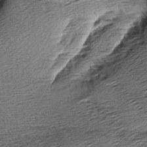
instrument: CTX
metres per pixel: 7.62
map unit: Aa
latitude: 8.0633
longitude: -140.9324
